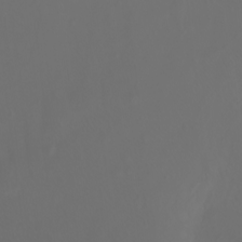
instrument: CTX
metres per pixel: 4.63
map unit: Ht
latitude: -3.0297
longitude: -60.8380
